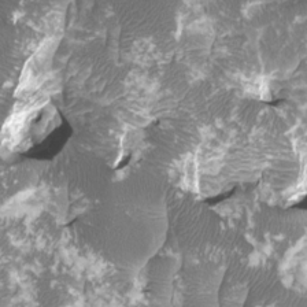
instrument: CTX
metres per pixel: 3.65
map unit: HNhu
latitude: 2.0822
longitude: -0.9136
